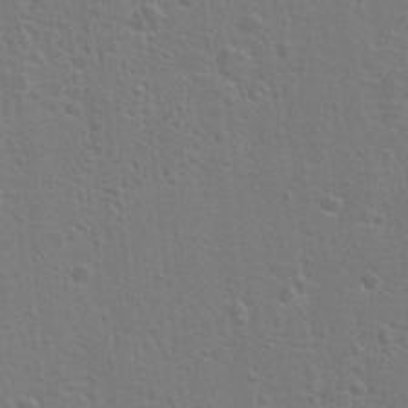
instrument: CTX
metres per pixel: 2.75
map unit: Hto
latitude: 22.7435
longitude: -47.6127
